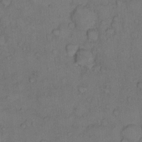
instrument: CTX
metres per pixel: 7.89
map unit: Hto
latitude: 9.8961
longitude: -58.8191
